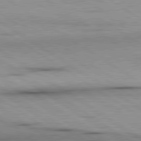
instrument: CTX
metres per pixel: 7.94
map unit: lApd
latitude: 80.0633
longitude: 159.3509
